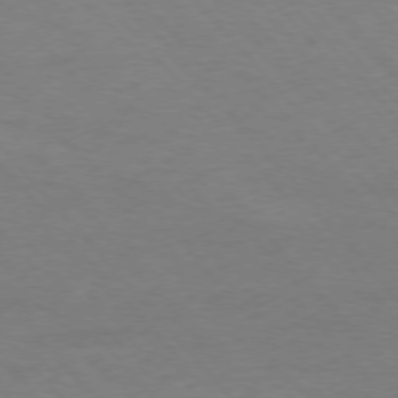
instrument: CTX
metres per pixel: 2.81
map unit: Ap
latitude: -76.4440
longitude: -88.1389
